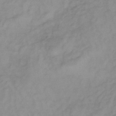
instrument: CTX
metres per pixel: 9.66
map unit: lHb
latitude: -34.4062
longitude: 66.3117
